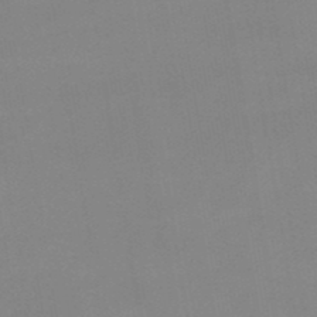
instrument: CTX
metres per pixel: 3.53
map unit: lHb
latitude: -48.9542
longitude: 67.8233
